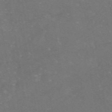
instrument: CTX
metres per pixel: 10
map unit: eAb
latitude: 47.3293
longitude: 115.5210
